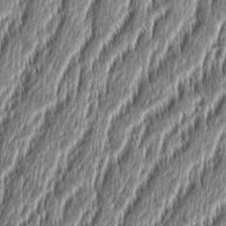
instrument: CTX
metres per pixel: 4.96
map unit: Aa
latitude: 8.7813
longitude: -130.4223
